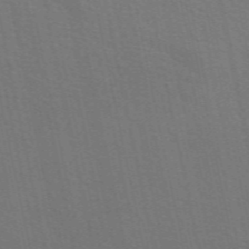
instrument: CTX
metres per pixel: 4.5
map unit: eAb
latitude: 51.0647
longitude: 112.7085
